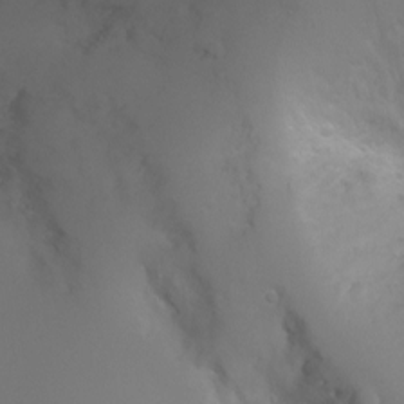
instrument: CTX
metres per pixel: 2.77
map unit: Ht
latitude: -2.3495
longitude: -24.7435
